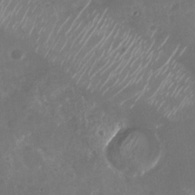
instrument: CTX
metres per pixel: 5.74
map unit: Nhu
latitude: -28.8786
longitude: -70.3278
